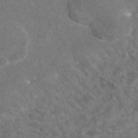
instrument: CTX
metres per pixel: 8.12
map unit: eAb
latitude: 47.2348
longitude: 109.5210
